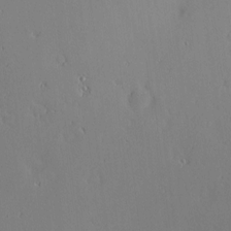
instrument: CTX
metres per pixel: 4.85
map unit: Nve
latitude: -8.7274
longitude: 173.7666
